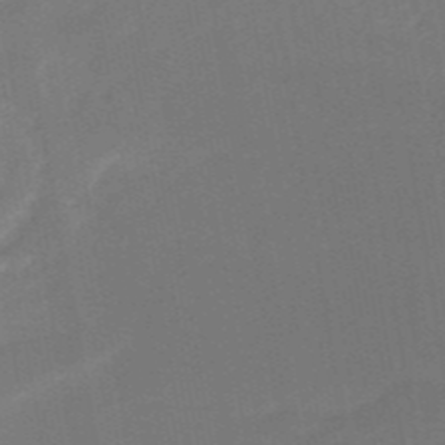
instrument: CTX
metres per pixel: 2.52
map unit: HNb
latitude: -51.7666
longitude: -48.6868
